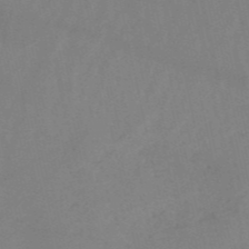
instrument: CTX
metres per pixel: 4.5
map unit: HNb
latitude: -53.5777
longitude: -42.3089
